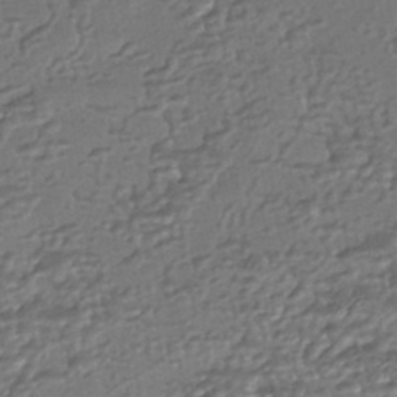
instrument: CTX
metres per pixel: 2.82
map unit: HNhu
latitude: -43.9367
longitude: 95.7099
